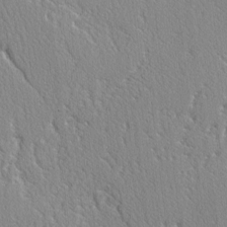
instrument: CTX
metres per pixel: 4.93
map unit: lAvf
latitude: -2.4628
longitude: -109.3670
